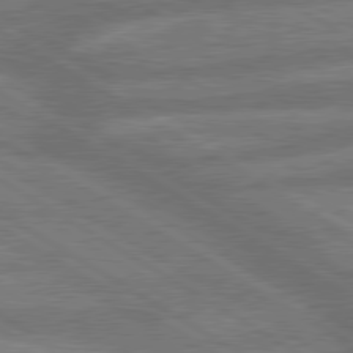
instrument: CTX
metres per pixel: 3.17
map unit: lApd
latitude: 79.7639
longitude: -166.0255
